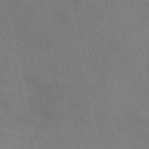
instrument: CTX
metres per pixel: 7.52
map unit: eAb
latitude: 50.9513
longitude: 116.8974
